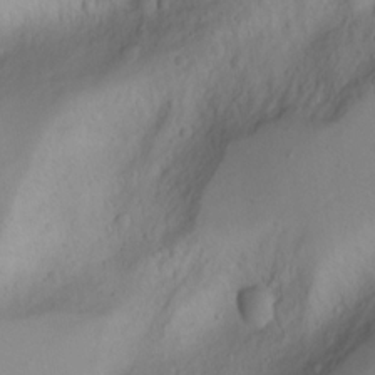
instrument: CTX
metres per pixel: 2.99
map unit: Aa
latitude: -3.6154
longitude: -71.3481
